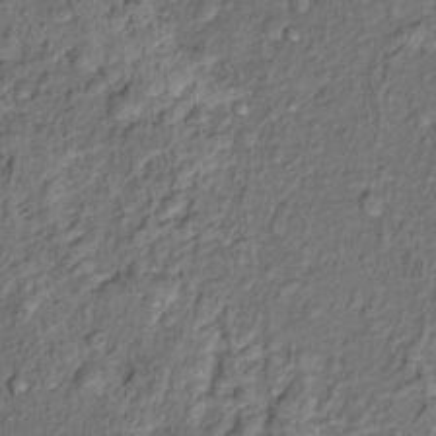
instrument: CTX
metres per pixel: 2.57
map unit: Hto
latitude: 13.6883
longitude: -29.5938
